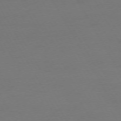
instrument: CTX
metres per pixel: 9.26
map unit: Ap
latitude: -75.2187
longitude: -69.3293
